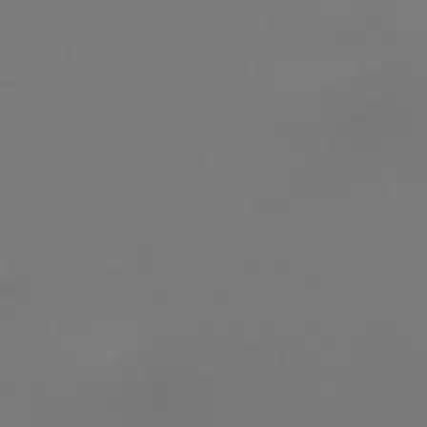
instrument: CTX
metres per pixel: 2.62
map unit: HNb
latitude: -46.7652
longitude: -44.3467
